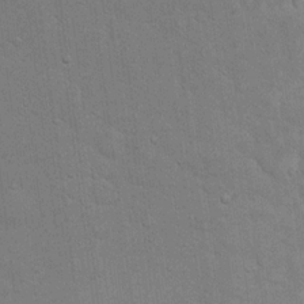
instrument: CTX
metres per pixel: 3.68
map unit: eHh
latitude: 19.6882
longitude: -62.1767
